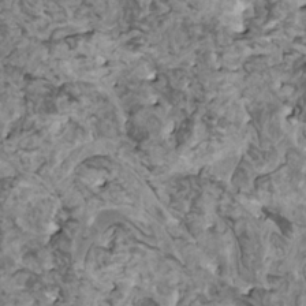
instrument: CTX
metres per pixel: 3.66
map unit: HNhu
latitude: 0.9324
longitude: 5.3320
